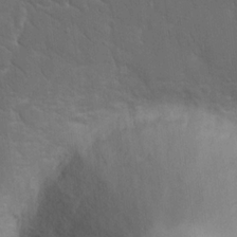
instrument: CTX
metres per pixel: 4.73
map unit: eHh
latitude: 19.4804
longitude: -66.3089
